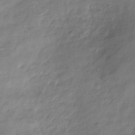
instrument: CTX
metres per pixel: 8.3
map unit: Hve
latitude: -32.2929
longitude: 91.0676
